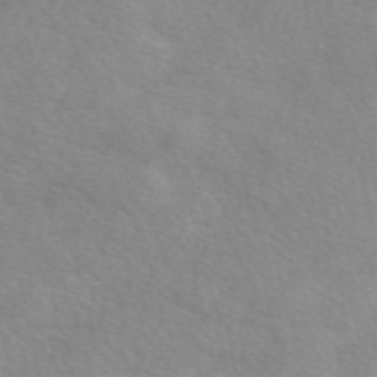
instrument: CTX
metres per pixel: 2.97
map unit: eAb
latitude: 49.9528
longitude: 120.5951
